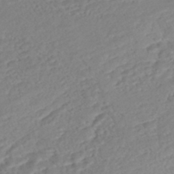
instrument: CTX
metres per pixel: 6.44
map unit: Nhe
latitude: -47.4832
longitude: -172.4034
